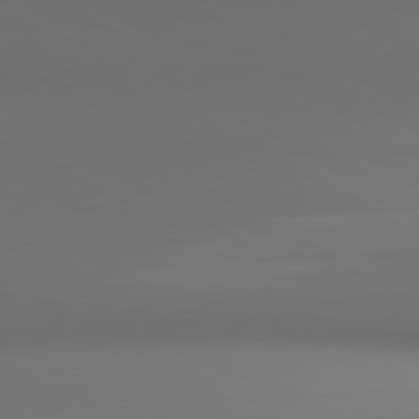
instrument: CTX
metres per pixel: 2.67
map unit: lApd
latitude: 80.8947
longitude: 137.4454
